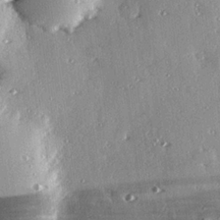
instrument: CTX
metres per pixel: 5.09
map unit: eHh
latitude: 23.1403
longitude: -89.6883
